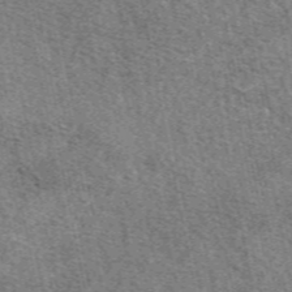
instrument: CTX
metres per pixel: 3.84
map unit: eAb
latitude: 50.1200
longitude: 113.7100
